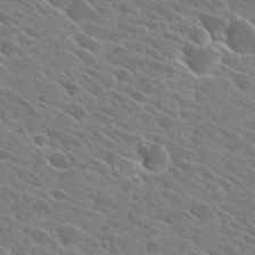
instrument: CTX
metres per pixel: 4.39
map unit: Hto
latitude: 26.9514
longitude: -42.7057
